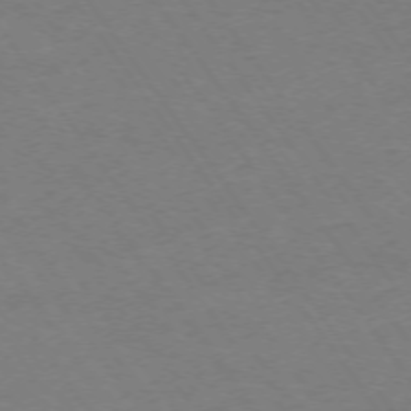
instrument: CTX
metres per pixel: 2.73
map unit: Ap
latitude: -74.1606
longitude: -79.5371
